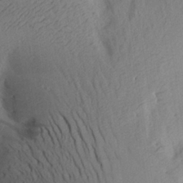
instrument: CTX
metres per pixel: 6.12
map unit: Aa
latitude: 27.9528
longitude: -146.6491
